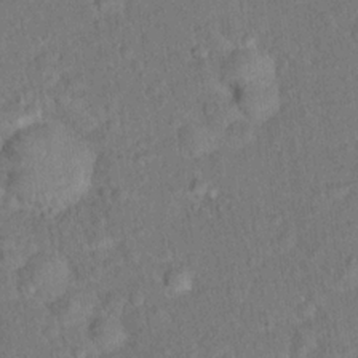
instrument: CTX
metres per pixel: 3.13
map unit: Hto
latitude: 14.9892
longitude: -40.4789
